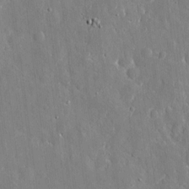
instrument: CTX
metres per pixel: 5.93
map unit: eHh
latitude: 8.6680
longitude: -69.6127
